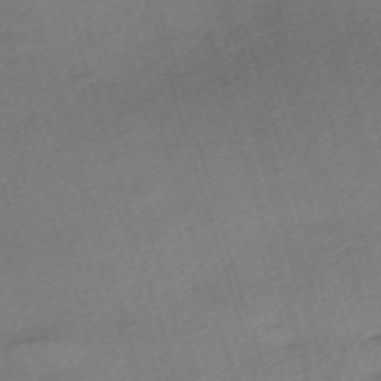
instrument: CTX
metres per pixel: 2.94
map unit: eHh
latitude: -62.0283
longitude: 53.7666
